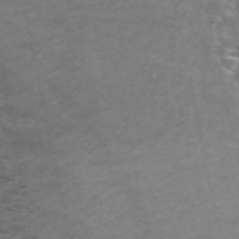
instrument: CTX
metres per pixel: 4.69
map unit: ANa
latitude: 49.2537
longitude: -72.9703
